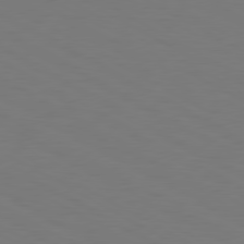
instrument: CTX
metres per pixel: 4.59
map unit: Hpe
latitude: 78.9136
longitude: -119.7260
